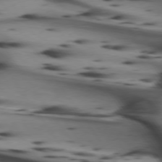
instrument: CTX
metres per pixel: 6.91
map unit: lApd
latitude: 74.5546
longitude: -64.4601
